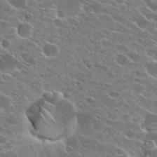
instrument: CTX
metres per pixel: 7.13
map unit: Hto
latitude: 23.6883
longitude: -41.2536
